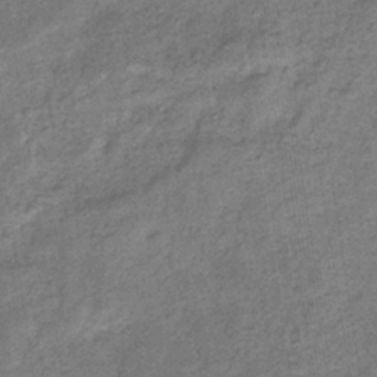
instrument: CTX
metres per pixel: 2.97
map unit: eHb
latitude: -33.5399
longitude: 74.7464
